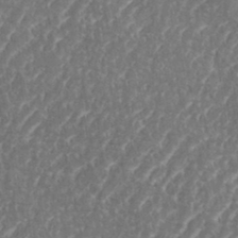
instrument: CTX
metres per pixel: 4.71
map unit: eHh
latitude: 35.1403
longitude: -134.4034
